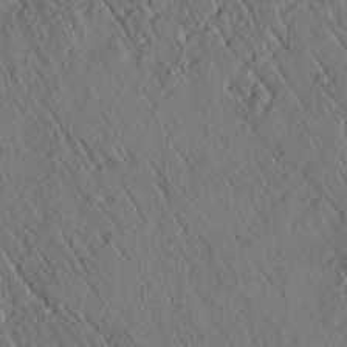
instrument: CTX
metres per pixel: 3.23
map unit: lAvf
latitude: 4.9703
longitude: 159.1809
